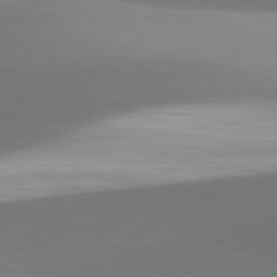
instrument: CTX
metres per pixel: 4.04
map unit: lApd
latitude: 81.7072
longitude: 141.2943
